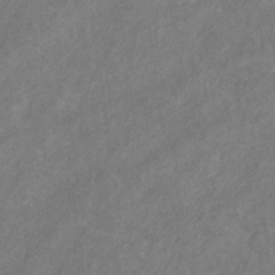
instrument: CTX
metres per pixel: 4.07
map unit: eHb
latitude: -31.3509
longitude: 70.4440
